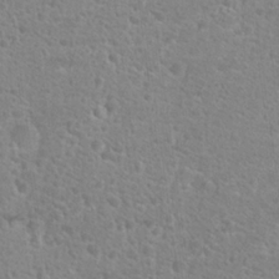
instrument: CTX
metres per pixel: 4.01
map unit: Hto
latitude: 25.0836
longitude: -48.7624
